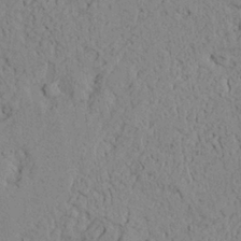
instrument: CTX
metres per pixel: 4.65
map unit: Ave
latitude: 24.0444
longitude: -133.7639
